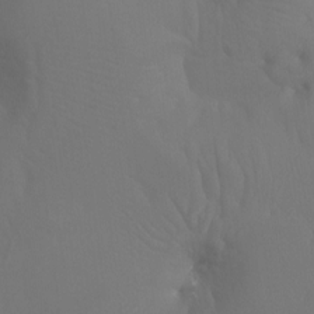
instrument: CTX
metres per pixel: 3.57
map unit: Ht
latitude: -7.6722
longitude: -32.6302
